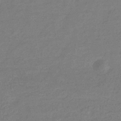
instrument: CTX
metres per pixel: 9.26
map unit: eHb
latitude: -33.6155
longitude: 75.1054
